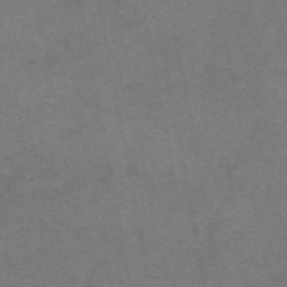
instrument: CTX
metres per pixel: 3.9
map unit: eAb
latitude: 50.1955
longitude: 104.9541
